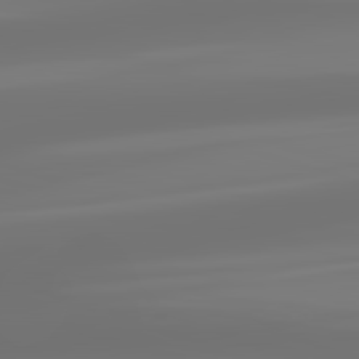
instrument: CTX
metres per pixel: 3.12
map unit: lApd
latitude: 83.2159
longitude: -131.1970
